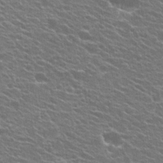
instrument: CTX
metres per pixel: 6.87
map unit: Hto
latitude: 25.1970
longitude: -30.1389
